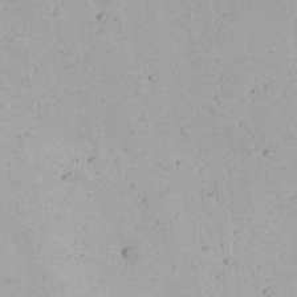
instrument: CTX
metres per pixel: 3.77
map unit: Nhu
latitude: 22.0633
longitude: -69.7639
